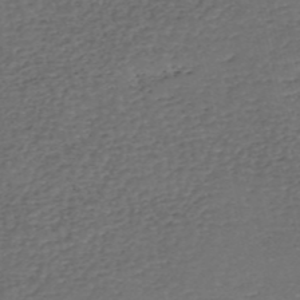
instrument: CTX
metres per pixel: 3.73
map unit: eHh
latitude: -54.9542
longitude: -89.9151
